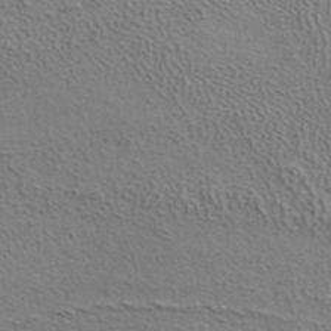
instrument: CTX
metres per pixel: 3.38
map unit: ANa
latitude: 39.7072
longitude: 19.7667
